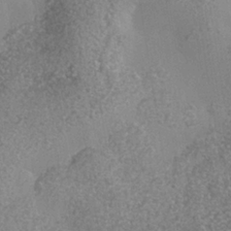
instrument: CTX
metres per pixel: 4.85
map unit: Nhe
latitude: -36.0094
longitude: -130.1578
